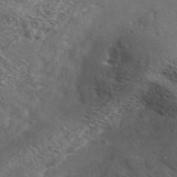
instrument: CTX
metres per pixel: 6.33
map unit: lHvf
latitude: 37.2348
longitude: -87.4993
